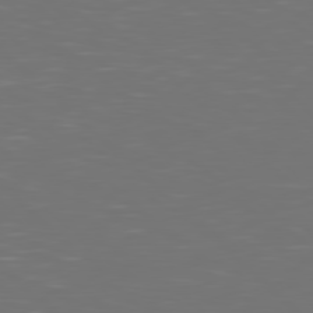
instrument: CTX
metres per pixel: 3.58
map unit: Hpe
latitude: 77.5749
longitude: -171.5749
